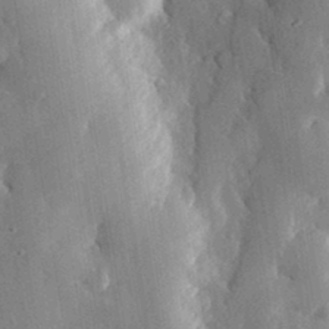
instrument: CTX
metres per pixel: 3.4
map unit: eHh
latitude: 30.2523
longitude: -79.9339
